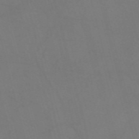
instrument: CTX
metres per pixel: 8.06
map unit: Nve
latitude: -58.6707
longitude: 51.1620
